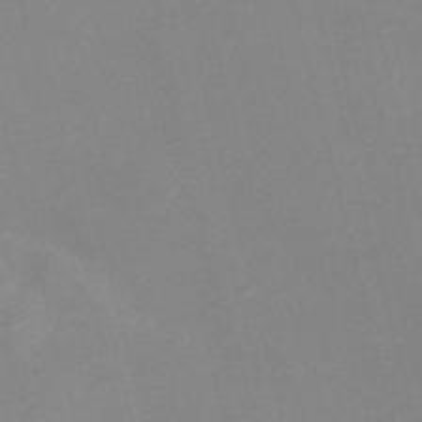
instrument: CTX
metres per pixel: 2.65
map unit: Nve
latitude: -57.8233
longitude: 59.0108
